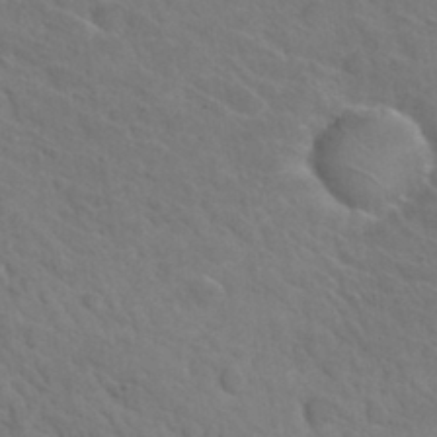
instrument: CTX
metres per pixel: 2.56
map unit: Hto
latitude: 31.8773
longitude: -47.2537
